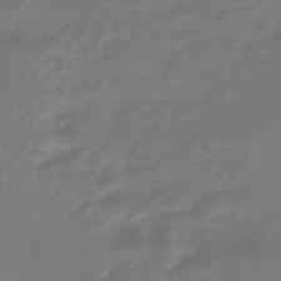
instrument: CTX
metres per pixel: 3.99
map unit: HNhu
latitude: -46.8408
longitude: 89.6722
